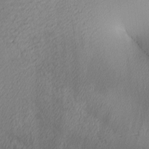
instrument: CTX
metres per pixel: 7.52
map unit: lAa
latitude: 3.1970
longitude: -116.0822
